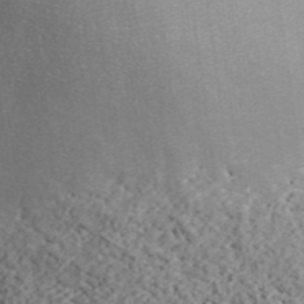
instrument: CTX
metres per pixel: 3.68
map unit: ANa
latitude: 44.3278
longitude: 45.7856
